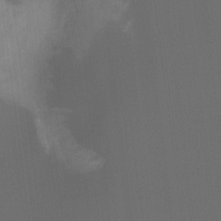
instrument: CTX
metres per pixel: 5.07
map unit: Hto
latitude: -6.5951
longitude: -49.3482
